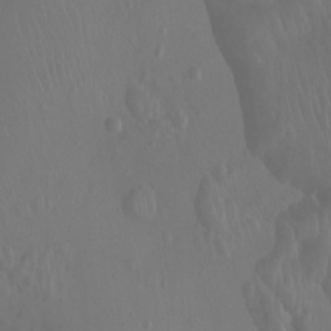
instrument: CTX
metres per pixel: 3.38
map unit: Ht
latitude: -2.4062
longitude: -18.1011
